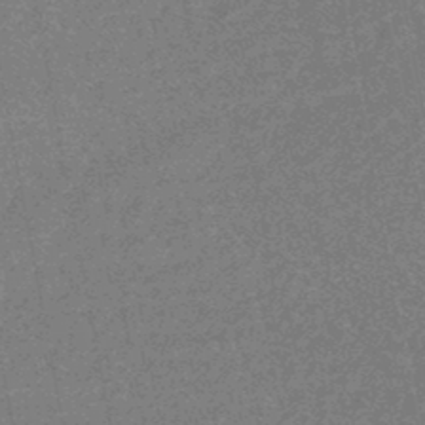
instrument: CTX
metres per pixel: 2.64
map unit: HNhu
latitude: -46.2361
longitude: 99.7477
